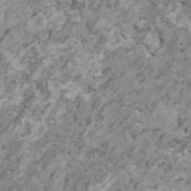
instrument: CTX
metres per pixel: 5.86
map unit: HNhu
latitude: 0.2522
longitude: 4.3873
